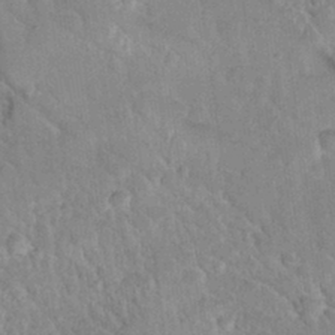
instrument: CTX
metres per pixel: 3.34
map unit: Nhu
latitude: 30.8191
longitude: -51.5749
